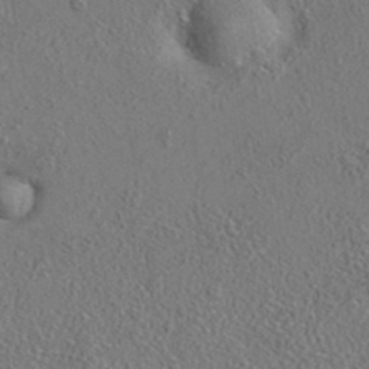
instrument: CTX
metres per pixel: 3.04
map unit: eAb
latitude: 35.3292
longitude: 107.8801
